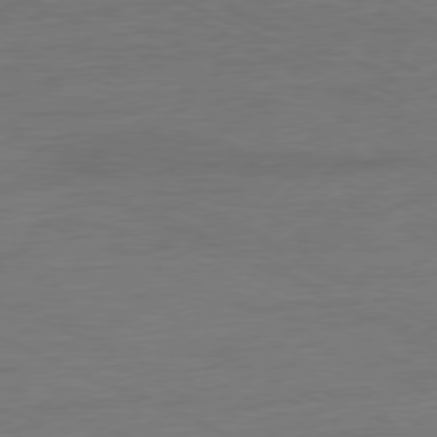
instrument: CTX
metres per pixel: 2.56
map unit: Ap
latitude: -77.1431
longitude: -74.2523
